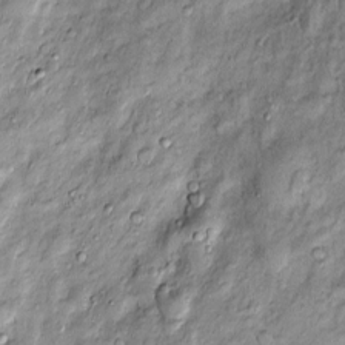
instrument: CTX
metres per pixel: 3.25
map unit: Htu
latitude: -4.1228
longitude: 159.3510
